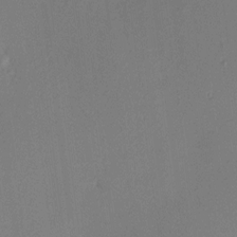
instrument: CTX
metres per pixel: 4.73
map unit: HNhu
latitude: 9.8772
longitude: 16.2362
